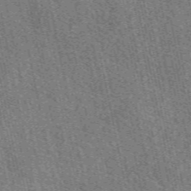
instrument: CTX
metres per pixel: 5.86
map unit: eAb
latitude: 51.4993
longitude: 114.6329
